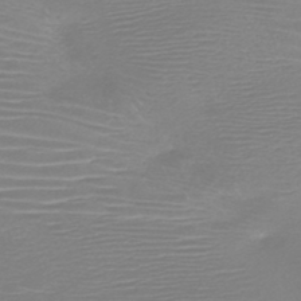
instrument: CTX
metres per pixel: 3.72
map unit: HNb
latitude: -46.3495
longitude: -41.9906
